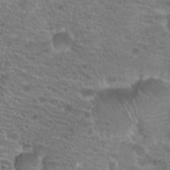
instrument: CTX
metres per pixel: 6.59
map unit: Hto
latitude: 19.9528
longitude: -40.5734
